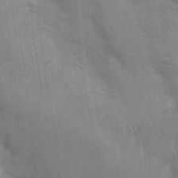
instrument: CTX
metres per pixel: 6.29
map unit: Nhu
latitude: 15.2726
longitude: -29.7072
